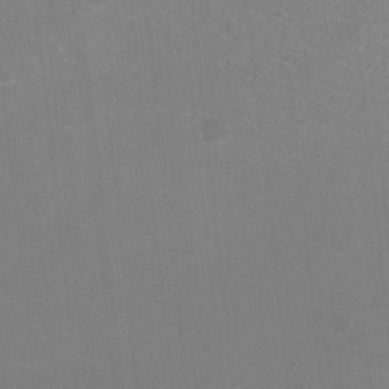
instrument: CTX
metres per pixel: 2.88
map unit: HNhu
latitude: -2.4628
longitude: -1.7260
